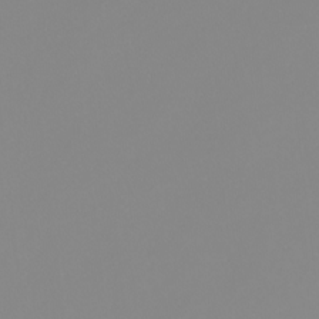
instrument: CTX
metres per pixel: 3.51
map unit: Htu
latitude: -6.1606
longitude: -71.8961
